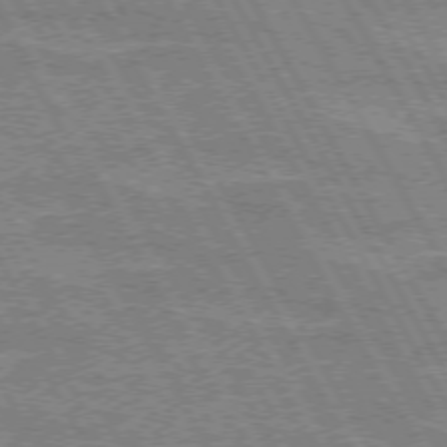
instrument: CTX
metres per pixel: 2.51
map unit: lApd
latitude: 72.6491
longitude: -55.1781
